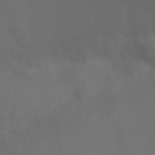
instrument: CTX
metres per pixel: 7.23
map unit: Nhu
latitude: 30.0444
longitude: -52.3845
